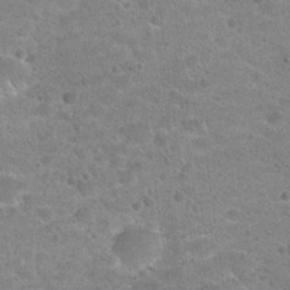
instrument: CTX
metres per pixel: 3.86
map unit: Hto
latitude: 22.1011
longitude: -48.9703
